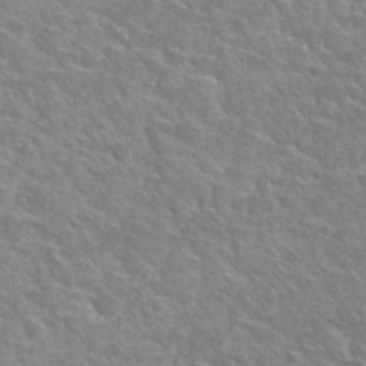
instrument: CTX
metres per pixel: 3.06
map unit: Hto
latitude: 30.0444
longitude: -48.7246
